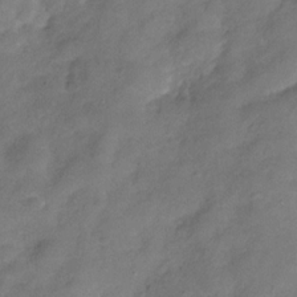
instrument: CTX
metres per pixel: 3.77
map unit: Hve
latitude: -31.2187
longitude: 95.8044
